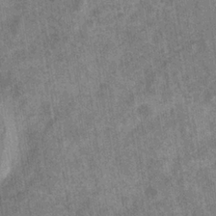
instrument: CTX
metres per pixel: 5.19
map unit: eHb
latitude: -35.3699
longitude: 76.8408
